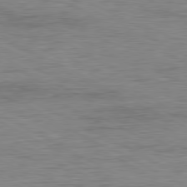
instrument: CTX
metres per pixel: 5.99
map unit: Ap
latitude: -80.8975
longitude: -86.3278
